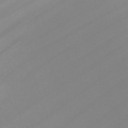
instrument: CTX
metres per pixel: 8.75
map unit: Nhu
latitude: -7.2565
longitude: -93.4048
